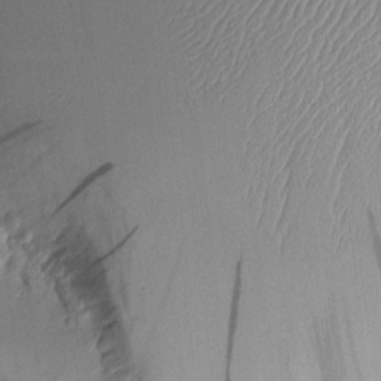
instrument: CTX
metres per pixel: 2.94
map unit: Aa
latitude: 10.2523
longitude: -127.1025
